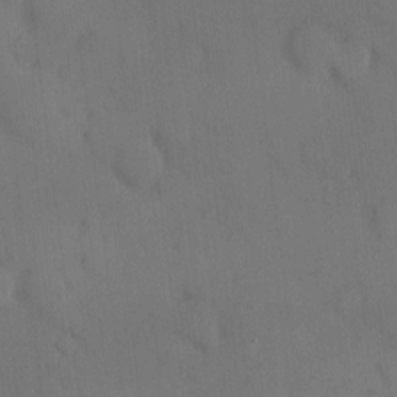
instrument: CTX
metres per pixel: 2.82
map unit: eHh
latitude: 0.6112
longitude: 17.4266
